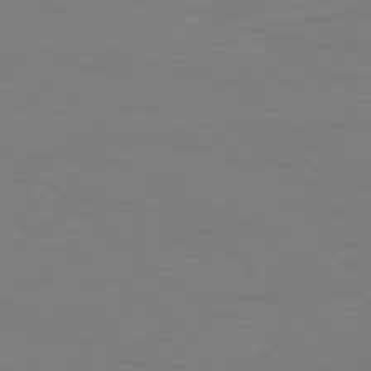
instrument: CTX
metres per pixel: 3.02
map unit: Ap
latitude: -78.3306
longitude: -89.9528
